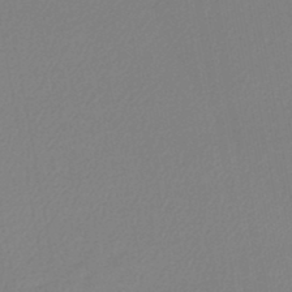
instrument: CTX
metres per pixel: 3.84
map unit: lHb
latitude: -45.5777
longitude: 74.6330
